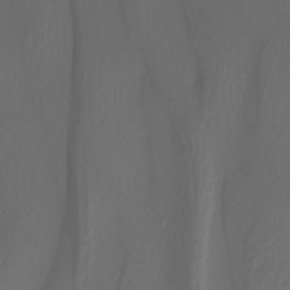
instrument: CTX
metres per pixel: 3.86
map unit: Nhu
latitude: -4.7652
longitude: -94.3656
